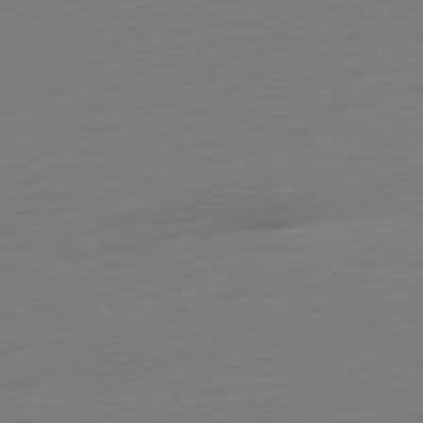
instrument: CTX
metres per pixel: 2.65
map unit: Ap
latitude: -78.2928
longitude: -66.6301
